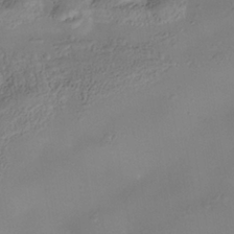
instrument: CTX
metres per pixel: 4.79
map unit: Nhe
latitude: -37.7099
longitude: -118.6490
